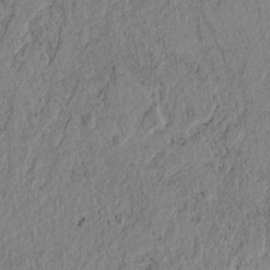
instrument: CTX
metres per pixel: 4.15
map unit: lAvf
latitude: 6.5357
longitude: 163.7855
